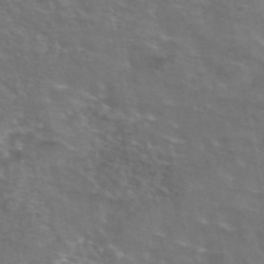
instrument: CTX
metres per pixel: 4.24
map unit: eAb
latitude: 44.8380
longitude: 107.6344
